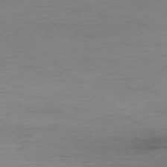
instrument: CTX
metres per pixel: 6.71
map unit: Ap
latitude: -78.6707
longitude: -86.9891
